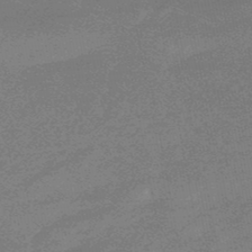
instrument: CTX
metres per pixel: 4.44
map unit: eHb
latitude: -48.1228
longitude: 87.9367
